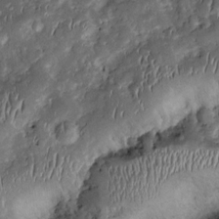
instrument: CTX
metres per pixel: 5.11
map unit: Htu
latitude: 0.4790
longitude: 148.3307
